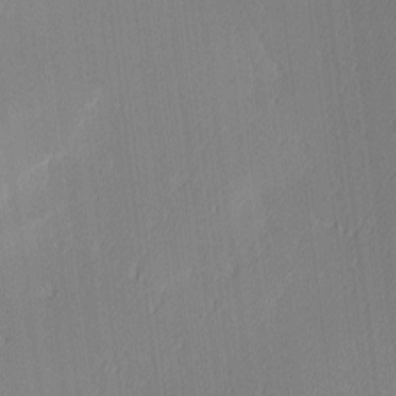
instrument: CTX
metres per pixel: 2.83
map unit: Ave
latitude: 3.2348
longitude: -113.8961
